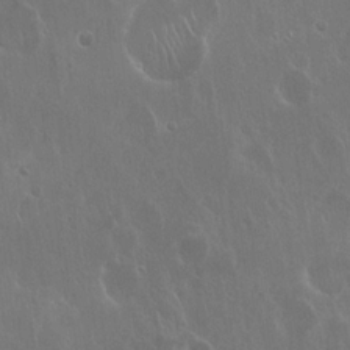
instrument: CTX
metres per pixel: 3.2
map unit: Hto
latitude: 19.6882
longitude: -56.8002
